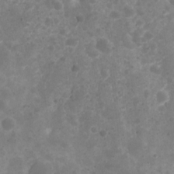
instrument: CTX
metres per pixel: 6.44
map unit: Nhu
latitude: 6.0633
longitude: -17.7450
